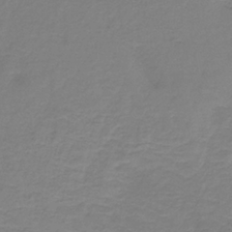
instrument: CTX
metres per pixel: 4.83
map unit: HNb
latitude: -35.4832
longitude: 53.6155
